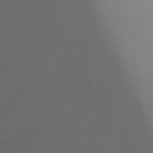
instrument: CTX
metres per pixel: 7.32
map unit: Ht
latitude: -9.1620
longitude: -32.4979
